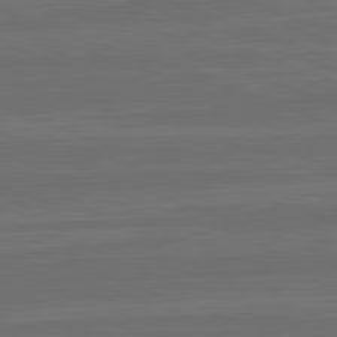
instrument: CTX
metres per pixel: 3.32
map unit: lApd
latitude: 82.7435
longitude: -179.9528
